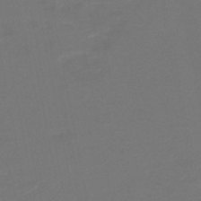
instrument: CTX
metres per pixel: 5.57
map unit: HNb
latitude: -47.0675
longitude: 56.0850
